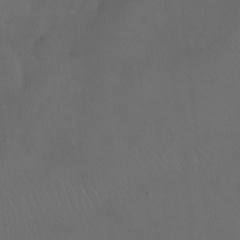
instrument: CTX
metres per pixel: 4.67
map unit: Nhu
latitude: -12.6896
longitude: -41.8205
